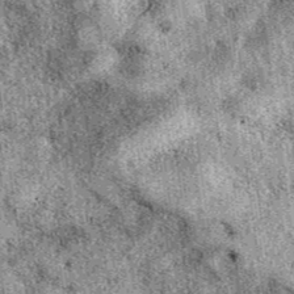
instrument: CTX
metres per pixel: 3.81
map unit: eAb
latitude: 39.8772
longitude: 111.1053
